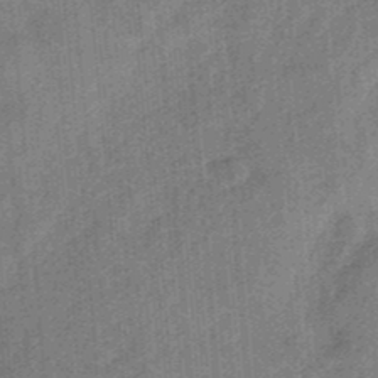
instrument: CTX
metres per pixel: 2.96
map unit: HNb
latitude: -34.2928
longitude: 57.2187
